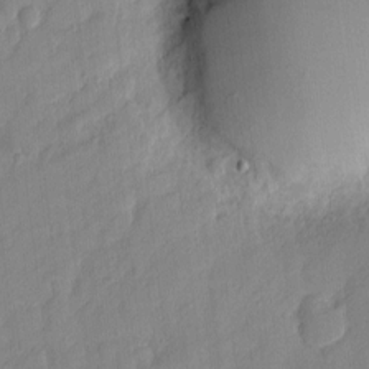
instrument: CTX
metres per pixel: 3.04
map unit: eHh
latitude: 3.9339
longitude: -74.5924
